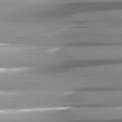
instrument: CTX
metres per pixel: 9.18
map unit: lApd
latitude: 81.8016
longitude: -146.2901
